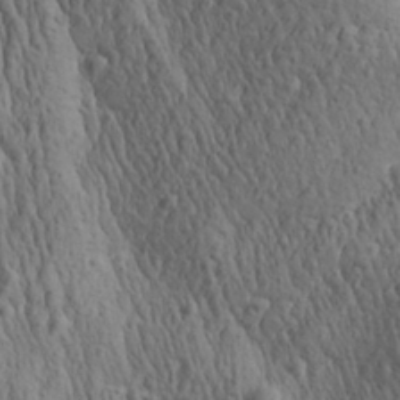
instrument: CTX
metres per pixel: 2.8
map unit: Aa
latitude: 27.9528
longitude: -141.1214
